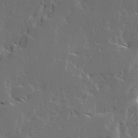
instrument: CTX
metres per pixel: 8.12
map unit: Ave
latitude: 15.0270
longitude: -137.6505
